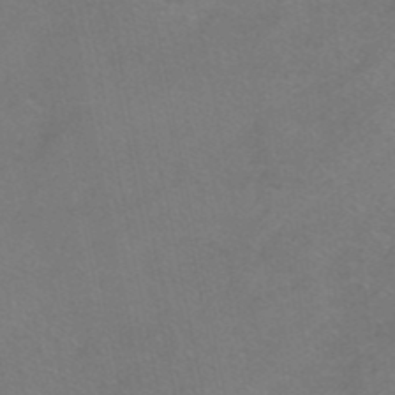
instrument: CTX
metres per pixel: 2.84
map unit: HNhu
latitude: -40.8030
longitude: 103.6155
